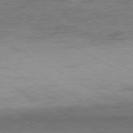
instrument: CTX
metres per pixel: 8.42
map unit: Ap
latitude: -80.8219
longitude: -87.0647
